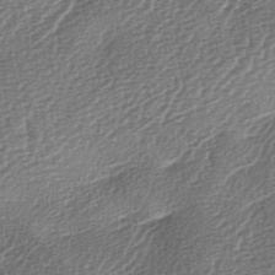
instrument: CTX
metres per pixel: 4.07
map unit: lAa
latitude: -3.5399
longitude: -128.7057
